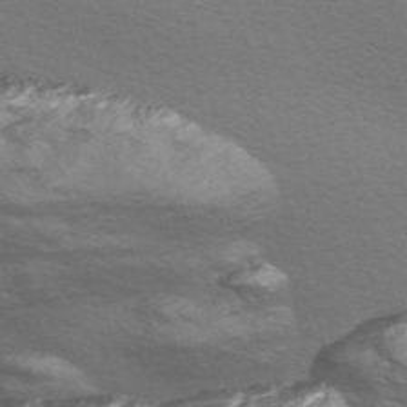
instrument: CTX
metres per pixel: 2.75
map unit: Nve
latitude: -57.9367
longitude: 54.4629
